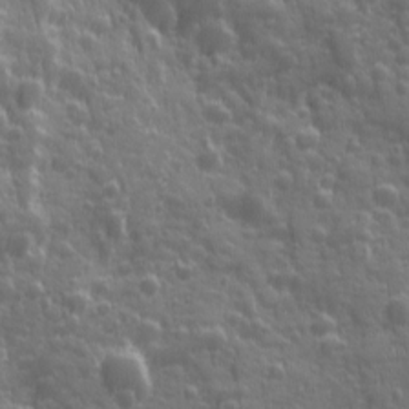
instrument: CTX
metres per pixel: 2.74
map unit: Ave
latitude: 12.4412
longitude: -104.1956
